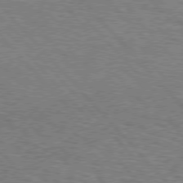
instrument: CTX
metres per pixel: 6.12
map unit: Hpe
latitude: 76.5356
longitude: -160.8947
